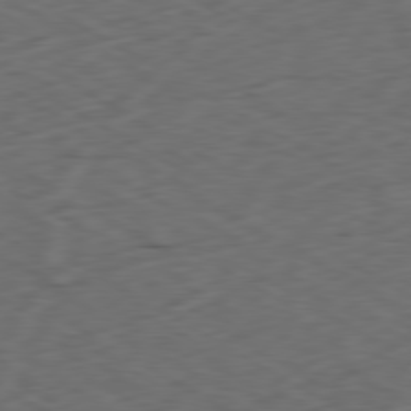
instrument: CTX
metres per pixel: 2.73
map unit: Ap
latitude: -80.4062
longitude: -71.4804
